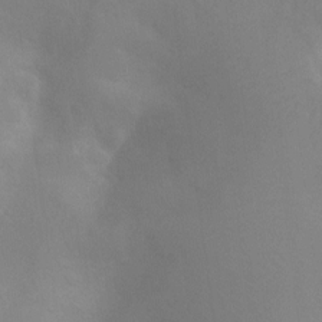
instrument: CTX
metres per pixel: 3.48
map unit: Ht
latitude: 2.4790
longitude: -25.3103
